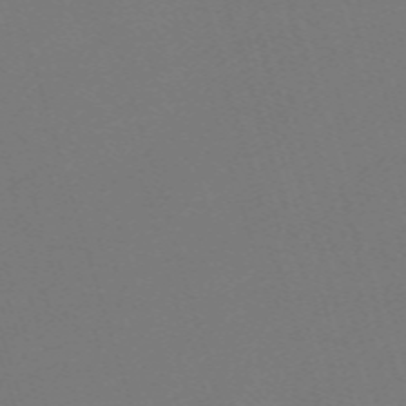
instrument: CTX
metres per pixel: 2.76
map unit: eHh
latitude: -62.6707
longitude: 51.0108
